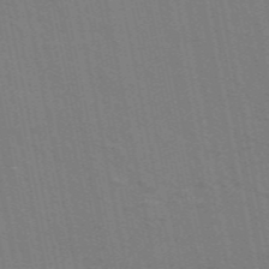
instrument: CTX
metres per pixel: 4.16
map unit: ANa
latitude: 49.4993
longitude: -75.8205
